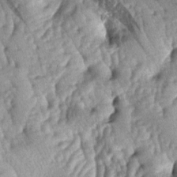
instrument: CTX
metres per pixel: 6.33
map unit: lAa
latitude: -5.8233
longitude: -125.8583
